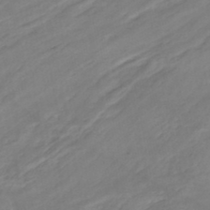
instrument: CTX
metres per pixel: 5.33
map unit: Nhe
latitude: -46.8975
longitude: 152.6140
